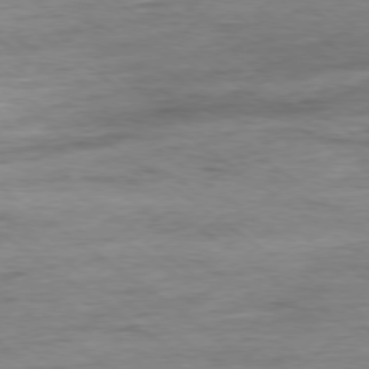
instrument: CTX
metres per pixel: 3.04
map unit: Ap
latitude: -78.2739
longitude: -82.1955
